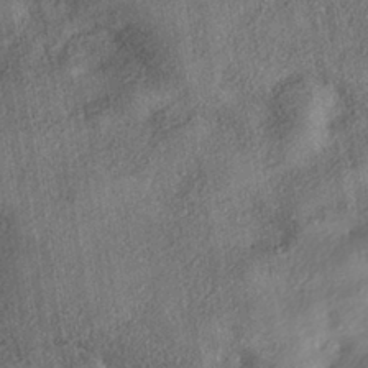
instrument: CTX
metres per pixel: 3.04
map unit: eHh
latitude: -41.8422
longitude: 121.6155
